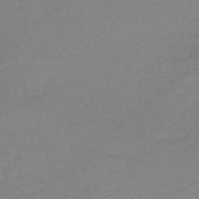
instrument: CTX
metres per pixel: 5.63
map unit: lHb
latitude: -42.5573
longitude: 58.8030
